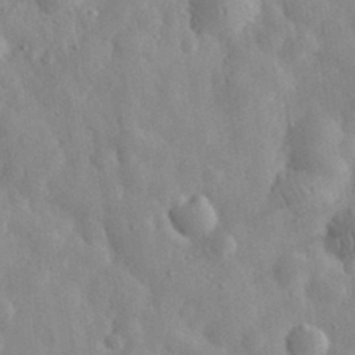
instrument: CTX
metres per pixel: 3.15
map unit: eHh
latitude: 31.7072
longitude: -72.6113
